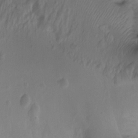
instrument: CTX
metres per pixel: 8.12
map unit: Ht
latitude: 4.0822
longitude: -20.5546
